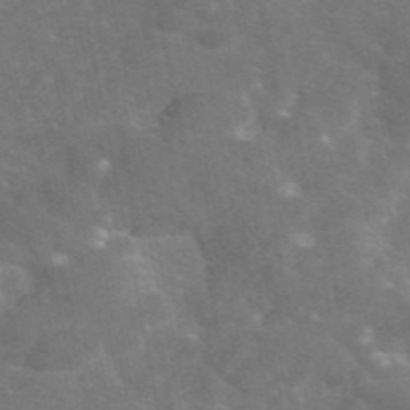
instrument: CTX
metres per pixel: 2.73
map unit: eAb
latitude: 45.7449
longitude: 116.2928
